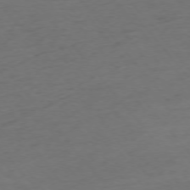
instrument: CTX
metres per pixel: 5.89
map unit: Ap
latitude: -75.4644
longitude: -66.5545
